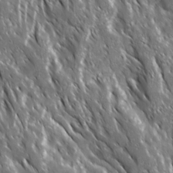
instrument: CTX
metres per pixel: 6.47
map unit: Ave
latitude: 15.3860
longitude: -132.6113
